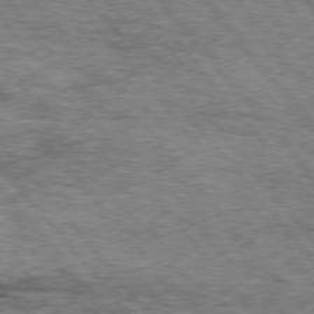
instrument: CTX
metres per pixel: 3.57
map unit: lApd
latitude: 75.8205
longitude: -82.1388
